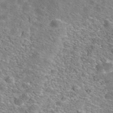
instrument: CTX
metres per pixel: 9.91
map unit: Nhe
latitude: -41.1431
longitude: -100.2334
